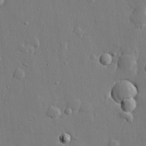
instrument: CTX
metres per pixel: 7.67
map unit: lHvf
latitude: 22.4601
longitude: 144.9353
